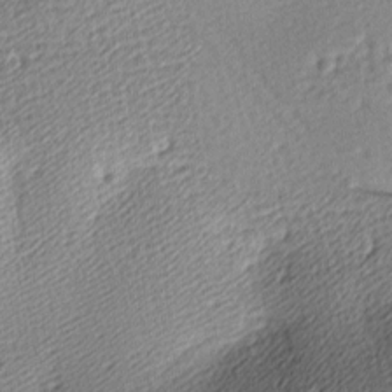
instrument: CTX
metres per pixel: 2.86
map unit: lAa
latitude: -9.8233
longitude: -125.1781
